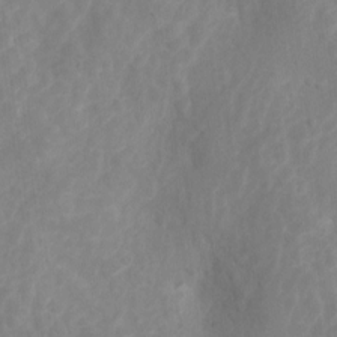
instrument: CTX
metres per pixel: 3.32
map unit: Hto
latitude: 5.3482
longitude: -33.0647
